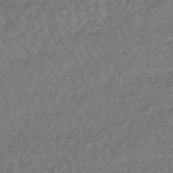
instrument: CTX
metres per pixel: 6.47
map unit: lHb
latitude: -44.5763
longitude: 80.1228
